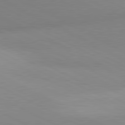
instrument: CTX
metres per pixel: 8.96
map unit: lApd
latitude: 80.9136
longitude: 134.5196
